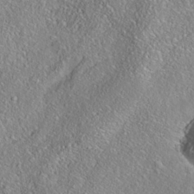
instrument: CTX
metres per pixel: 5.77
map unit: Nhe
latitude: -38.2362
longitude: 138.3118
